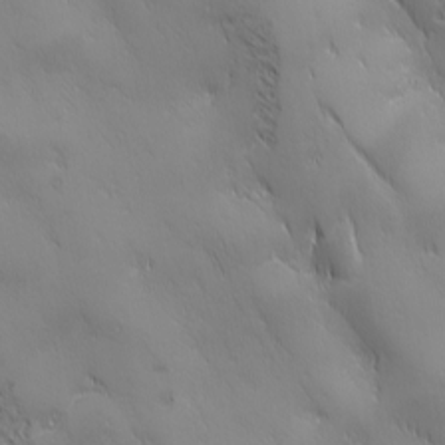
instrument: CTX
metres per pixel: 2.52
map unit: Ave
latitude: 2.0444
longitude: -113.2726
